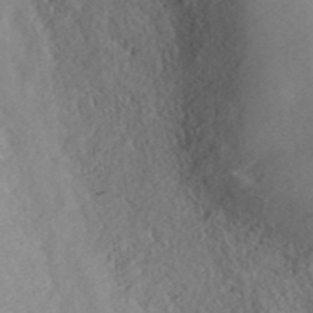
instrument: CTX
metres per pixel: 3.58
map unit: ANa
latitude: 40.1955
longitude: 23.4832
